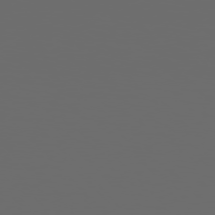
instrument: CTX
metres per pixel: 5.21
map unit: Hpe
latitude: 76.5168
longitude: -140.9513
